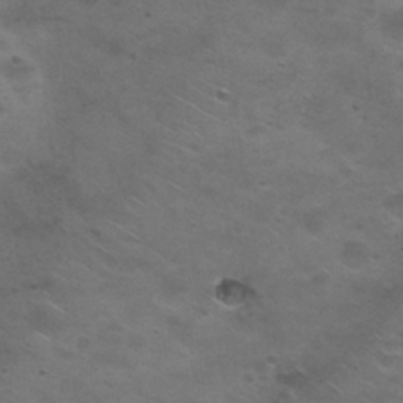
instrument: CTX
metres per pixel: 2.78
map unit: Nhu
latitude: 29.3104
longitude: -47.4994
